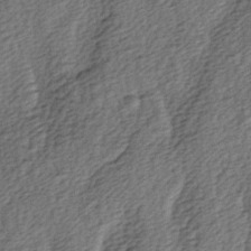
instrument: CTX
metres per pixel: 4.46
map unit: lAa
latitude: -4.2550
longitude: -122.6679
